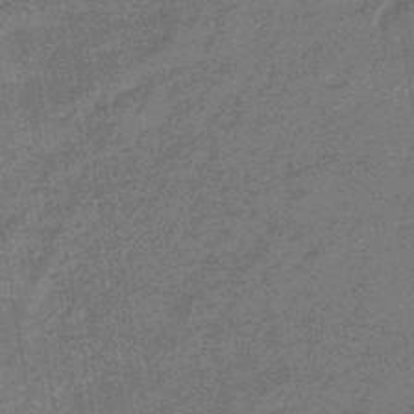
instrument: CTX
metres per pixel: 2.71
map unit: eHb
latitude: -45.4832
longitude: 86.7085
